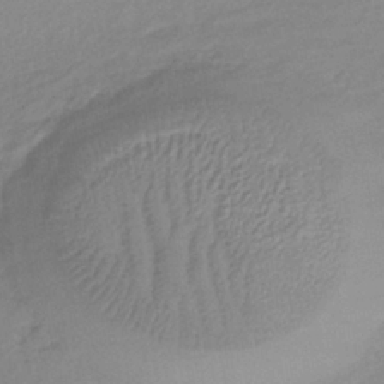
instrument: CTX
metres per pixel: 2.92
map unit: lHb
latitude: -35.0675
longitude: 69.2753
